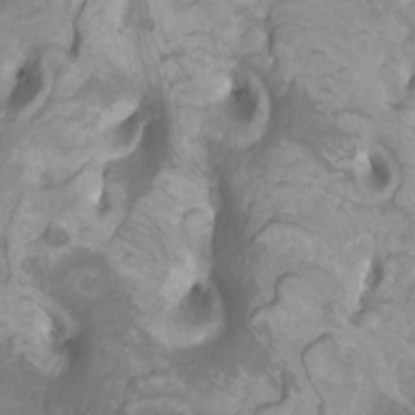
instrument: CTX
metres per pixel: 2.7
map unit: Htu
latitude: -12.5385
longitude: -71.8961
